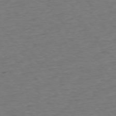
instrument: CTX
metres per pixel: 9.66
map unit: Ap
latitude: -75.4077
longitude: -89.2537
